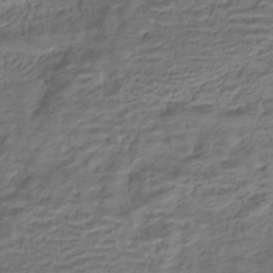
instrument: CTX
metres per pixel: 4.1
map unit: HNhu
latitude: -43.0486
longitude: 102.9542
